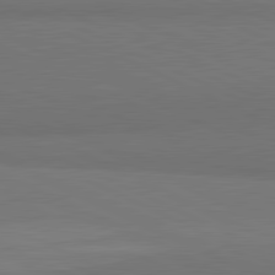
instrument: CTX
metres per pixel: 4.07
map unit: lApd
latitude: 81.8016
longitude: 157.5777
